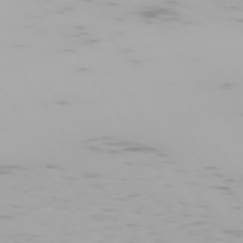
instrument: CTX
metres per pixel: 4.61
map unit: Hpe
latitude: -74.1984
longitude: 5.1620
